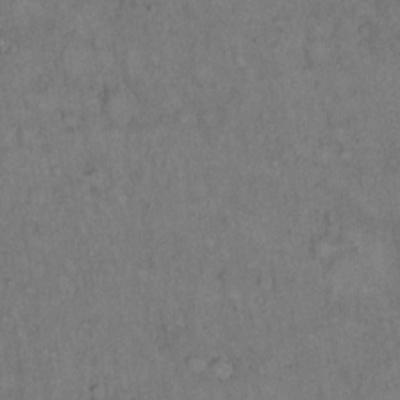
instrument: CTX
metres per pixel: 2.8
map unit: Hto
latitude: 15.0648
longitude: -61.5371
